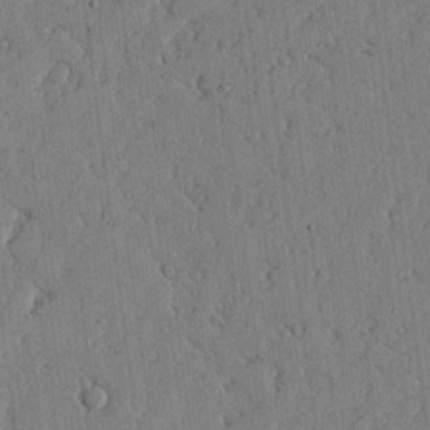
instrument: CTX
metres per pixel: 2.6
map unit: lHvf
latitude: 17.4804
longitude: -112.6868
